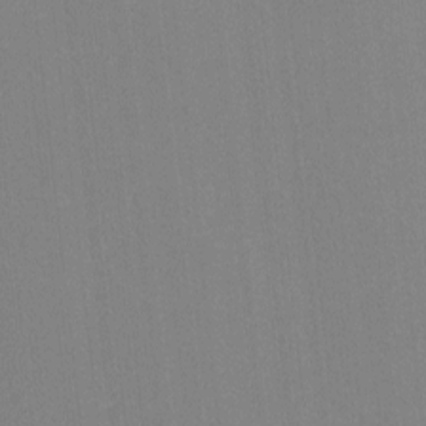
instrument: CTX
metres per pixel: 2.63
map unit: lHvf
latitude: -11.6344
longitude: -103.4993
